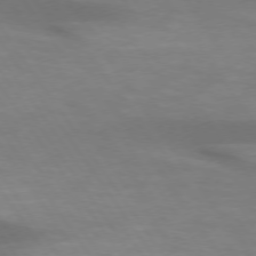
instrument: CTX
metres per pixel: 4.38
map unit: lApd
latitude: 73.9717
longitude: -51.2537
